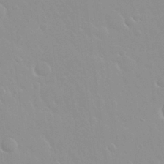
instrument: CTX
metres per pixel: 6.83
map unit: Nhu
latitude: 30.2901
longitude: -56.4412
